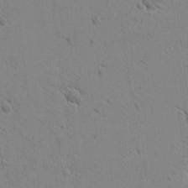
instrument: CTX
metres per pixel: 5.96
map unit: Htu
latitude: 0.5734
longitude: 173.8800
